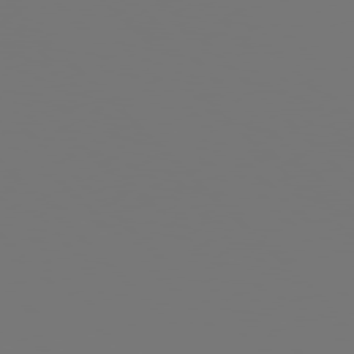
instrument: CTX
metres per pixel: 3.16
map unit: Hpe
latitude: 77.6694
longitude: -176.3278
